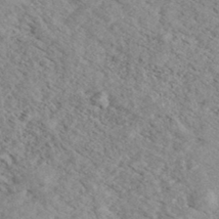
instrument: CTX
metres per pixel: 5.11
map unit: eHh
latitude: 36.0444
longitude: -139.4237
